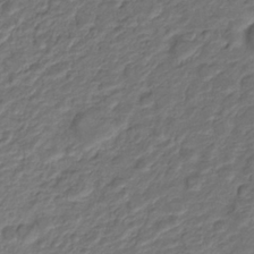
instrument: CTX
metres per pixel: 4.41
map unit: Nve
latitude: -19.5777
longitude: 106.0472
